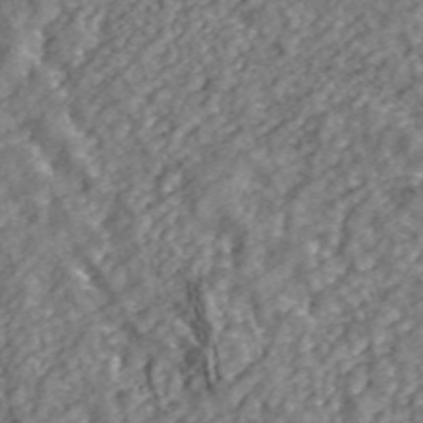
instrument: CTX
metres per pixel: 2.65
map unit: ANa
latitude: 43.4993
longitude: 29.4832
